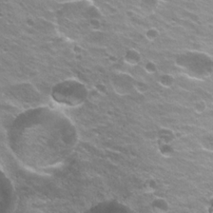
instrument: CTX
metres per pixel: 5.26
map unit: Hto
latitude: 22.6112
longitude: -32.3656
